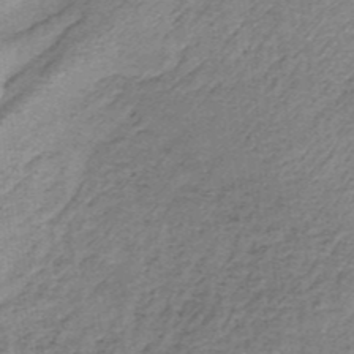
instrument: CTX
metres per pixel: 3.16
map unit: lHb
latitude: -36.4062
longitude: 60.8408
